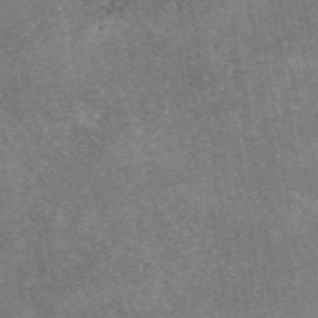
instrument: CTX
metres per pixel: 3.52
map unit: eAb
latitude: 47.2348
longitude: 114.9164
